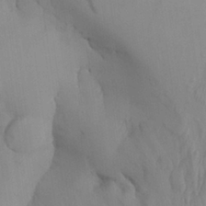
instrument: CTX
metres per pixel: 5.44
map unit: Aa
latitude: 27.1592
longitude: -132.2334
